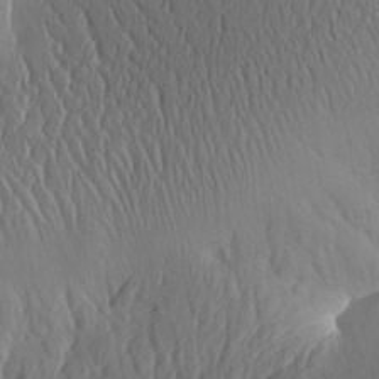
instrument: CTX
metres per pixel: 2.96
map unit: Aa
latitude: 30.1956
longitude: -143.5938
